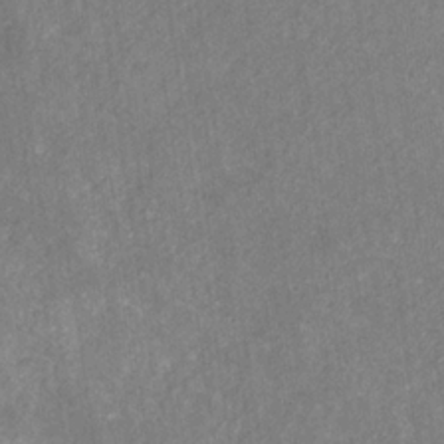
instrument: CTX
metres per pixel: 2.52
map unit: eHb
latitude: -30.6707
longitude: 69.2187
